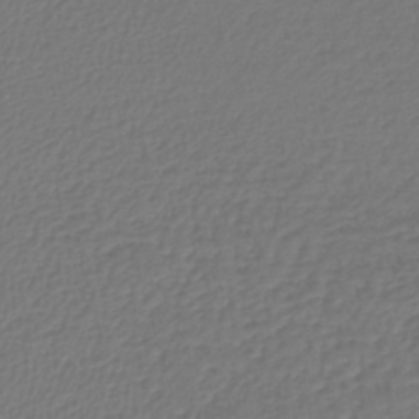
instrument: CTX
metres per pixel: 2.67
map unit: lHb
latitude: -42.2739
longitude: 61.3510
